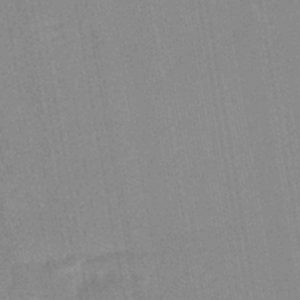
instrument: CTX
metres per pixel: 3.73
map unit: eHb
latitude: -44.0094
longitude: 85.8044
